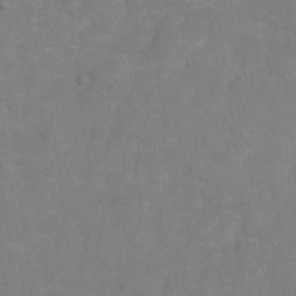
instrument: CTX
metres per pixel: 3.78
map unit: Hto
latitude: 2.8191
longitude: -35.3670
